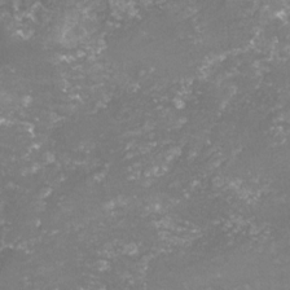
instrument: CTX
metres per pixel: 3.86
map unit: lHvf
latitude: -15.9745
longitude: -100.0633
